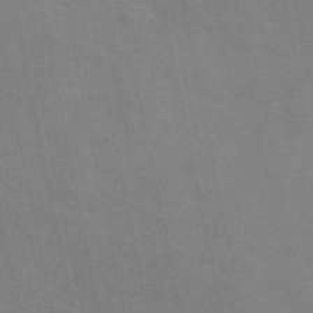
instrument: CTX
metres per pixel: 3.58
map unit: ANa
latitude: 48.6490
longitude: -75.8017
